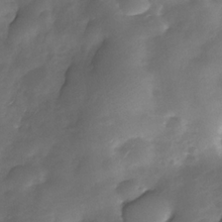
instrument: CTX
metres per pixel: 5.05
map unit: Nhe
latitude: -33.8989
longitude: -143.8017
